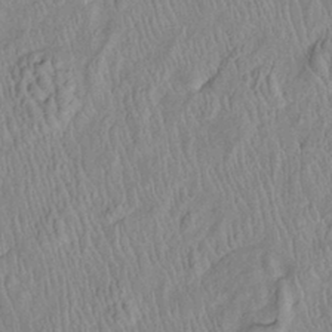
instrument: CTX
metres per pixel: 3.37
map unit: Htu
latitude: -6.1417
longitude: 152.8597
